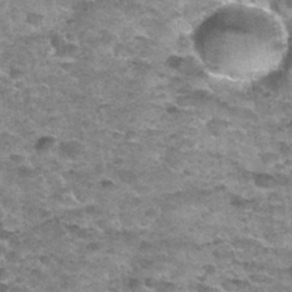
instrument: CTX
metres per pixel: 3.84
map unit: Nhu
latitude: 32.3845
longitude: -52.7435
